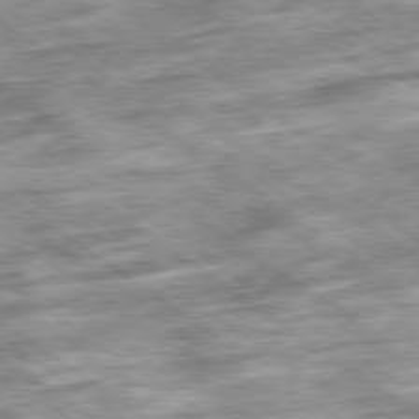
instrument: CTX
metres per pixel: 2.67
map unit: Ap
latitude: -79.7099
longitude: -47.5371
